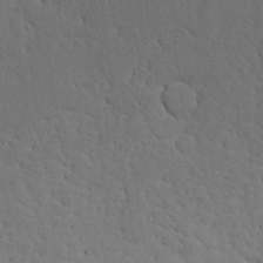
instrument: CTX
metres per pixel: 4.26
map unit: Nhu
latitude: 26.1011
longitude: -70.2144
